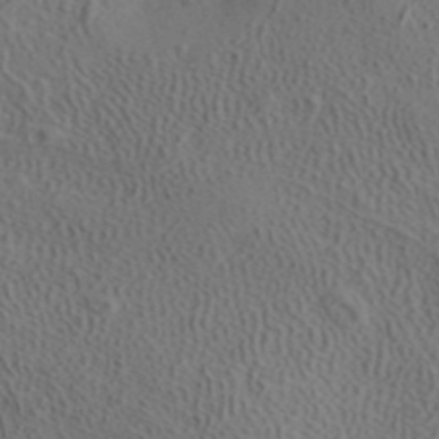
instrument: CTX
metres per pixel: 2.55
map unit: ANa
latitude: 41.7449
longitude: 33.1620
